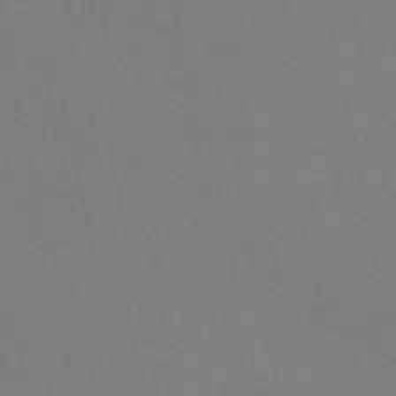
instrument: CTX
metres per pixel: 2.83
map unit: HNb
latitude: -49.3888
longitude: 59.5777
